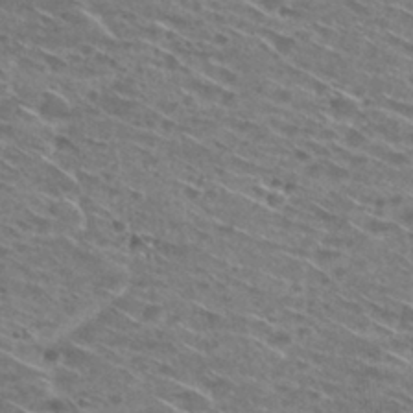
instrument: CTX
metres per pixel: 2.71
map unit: Hto
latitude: 29.3293
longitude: -46.3468
